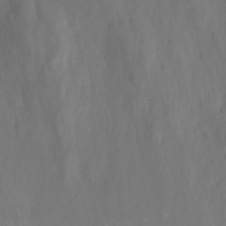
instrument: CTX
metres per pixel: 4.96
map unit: Nhu
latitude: -4.7841
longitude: -72.6869
